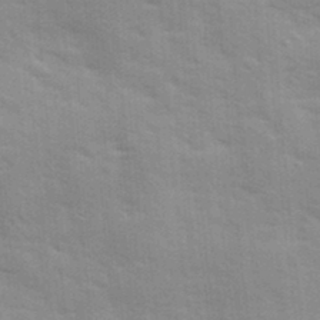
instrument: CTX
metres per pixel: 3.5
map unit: Ave
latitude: 11.1025
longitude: -102.4412
